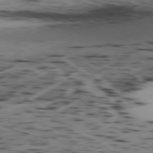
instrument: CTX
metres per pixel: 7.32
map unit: Ap
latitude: -79.2942
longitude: -63.4805
